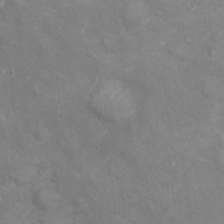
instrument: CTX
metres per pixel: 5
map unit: Ht
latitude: 13.2537
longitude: -39.8205
